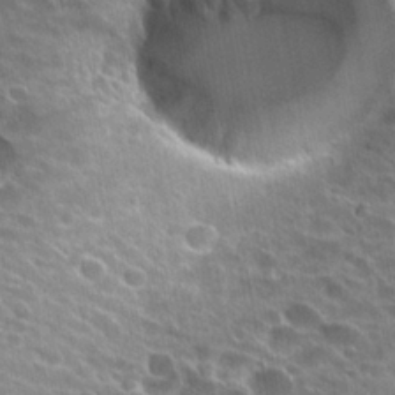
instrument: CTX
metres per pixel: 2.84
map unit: Hto
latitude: 24.4223
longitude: -41.7260
